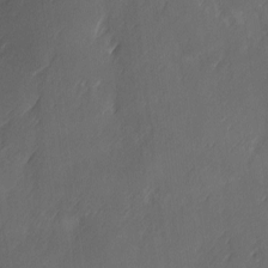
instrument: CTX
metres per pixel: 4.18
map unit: Ave
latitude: 2.1389
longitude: -112.5546
